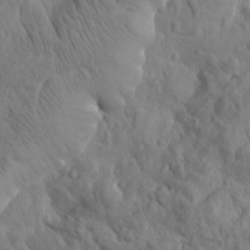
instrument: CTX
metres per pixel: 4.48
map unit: Htu
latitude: 2.2144
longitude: 178.2928
